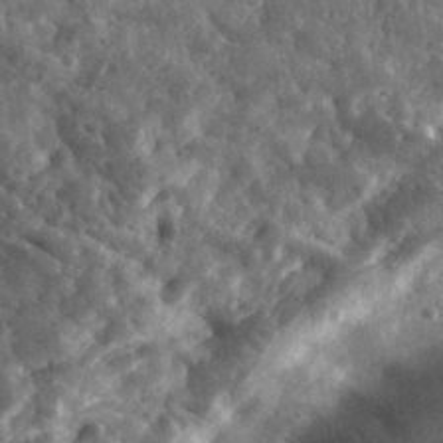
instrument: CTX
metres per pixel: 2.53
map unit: eHh
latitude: 33.8583
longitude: -78.4790
